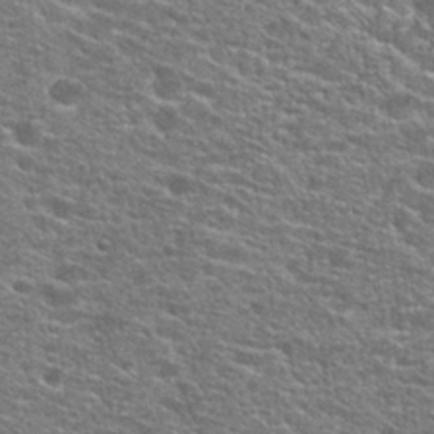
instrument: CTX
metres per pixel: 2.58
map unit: Hto
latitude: 25.2725
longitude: -47.1215
